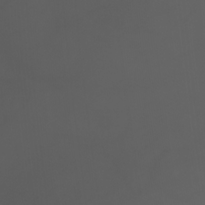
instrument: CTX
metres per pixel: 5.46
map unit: Nhu
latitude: -11.7667
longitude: -74.3278
